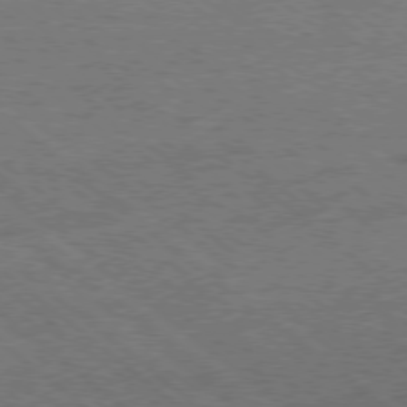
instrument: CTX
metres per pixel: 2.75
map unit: Ap
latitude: -78.9541
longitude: -101.3482
